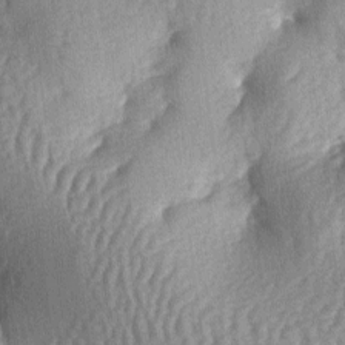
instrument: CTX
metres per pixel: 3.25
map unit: lAa
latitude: -6.4062
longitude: -126.8380
